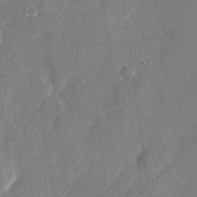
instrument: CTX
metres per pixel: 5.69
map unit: Nhu
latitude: -28.2928
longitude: -72.5924
